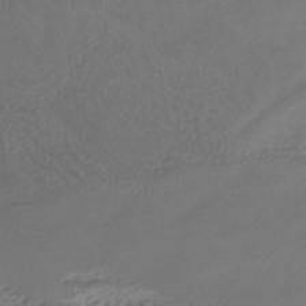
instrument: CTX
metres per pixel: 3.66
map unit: HNhu
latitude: -41.2376
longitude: 101.9556
